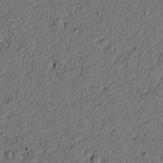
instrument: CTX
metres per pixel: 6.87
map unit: lAvf
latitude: 4.0444
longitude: 168.0472
